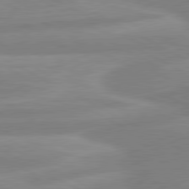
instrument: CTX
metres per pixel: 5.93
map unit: lApd
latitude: 80.7246
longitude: -168.8191
